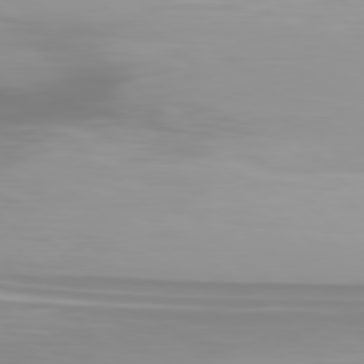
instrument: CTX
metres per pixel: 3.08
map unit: Hpe
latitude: 77.7827
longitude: -173.4426
